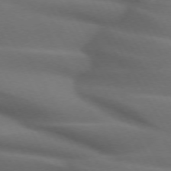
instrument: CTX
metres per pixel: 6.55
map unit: lApd
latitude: 72.1767
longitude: -51.1592
